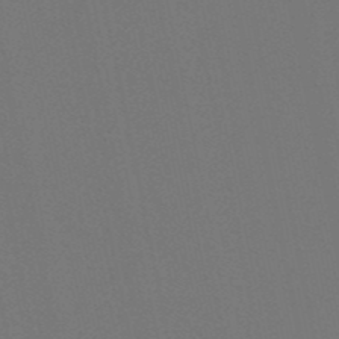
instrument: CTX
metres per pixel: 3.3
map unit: lHb
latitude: -51.2943
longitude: 80.1606
